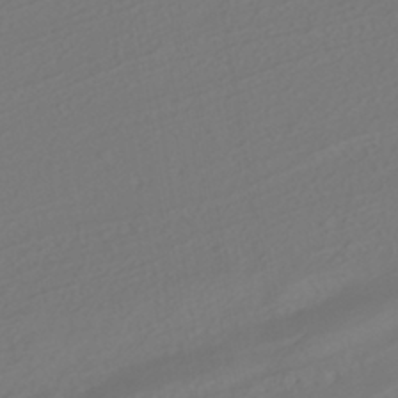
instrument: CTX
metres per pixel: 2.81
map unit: HNhu
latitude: -42.1038
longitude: 105.1053
